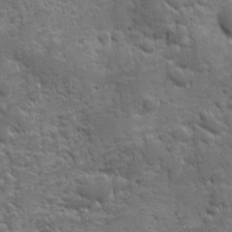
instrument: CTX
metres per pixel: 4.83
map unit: Ave
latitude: 10.3845
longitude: -103.8205
